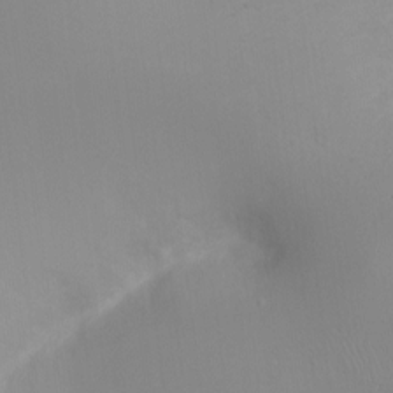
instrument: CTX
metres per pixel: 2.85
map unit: Ht
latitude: -16.0283
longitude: -41.1025
